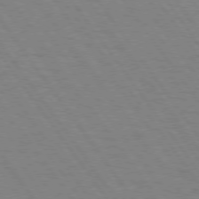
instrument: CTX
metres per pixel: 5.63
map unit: Hpe
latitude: 74.5357
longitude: -137.3671
